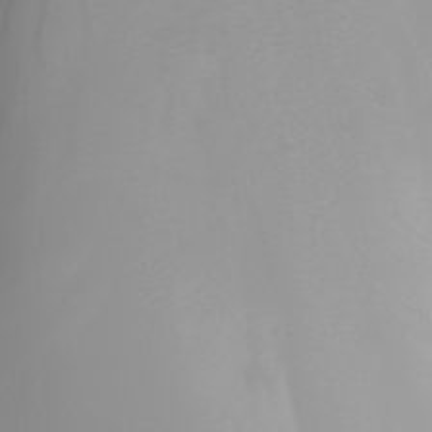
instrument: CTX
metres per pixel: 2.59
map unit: Nhu
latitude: -5.5021
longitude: -92.9891
